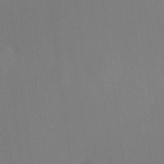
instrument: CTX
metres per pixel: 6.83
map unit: HNhu
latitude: 8.4601
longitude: 16.2551
